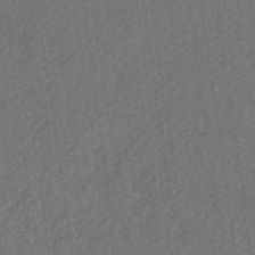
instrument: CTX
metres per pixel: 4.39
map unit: eHb
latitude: -30.1228
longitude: 69.1242
